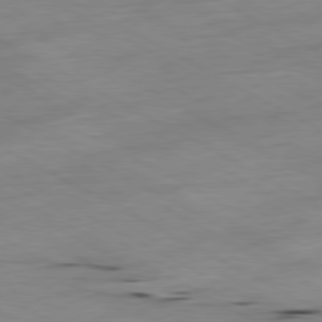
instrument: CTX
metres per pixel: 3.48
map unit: Ap
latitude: -80.8408
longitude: -93.3292
